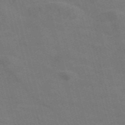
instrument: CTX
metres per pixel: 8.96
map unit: Nve
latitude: -58.1038
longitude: 51.7100
